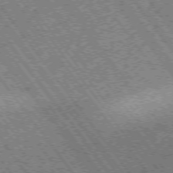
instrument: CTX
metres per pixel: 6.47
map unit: Hpe
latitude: -75.6722
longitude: -21.2915
